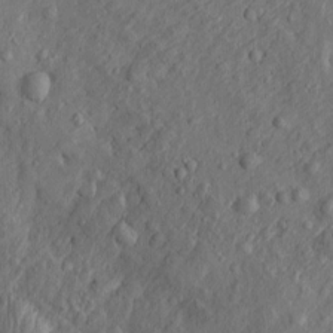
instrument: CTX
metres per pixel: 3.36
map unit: Htu
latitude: -3.8233
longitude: 158.2928
